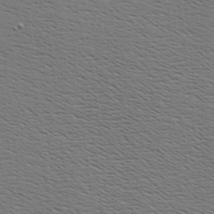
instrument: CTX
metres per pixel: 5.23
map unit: Hve
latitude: 3.3481
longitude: -125.3670
